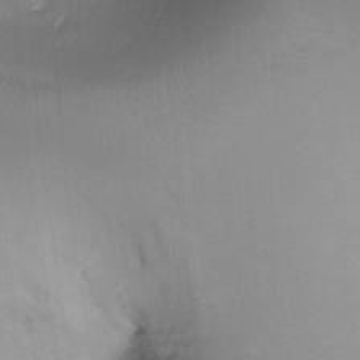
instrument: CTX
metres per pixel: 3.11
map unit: Ht
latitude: -17.5588
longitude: -44.5546
